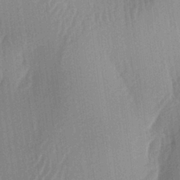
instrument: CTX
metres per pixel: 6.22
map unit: lAa
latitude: -5.5021
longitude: -129.1403
